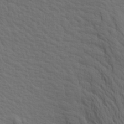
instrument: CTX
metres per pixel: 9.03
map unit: Aa
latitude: 19.3481
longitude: -142.8758
